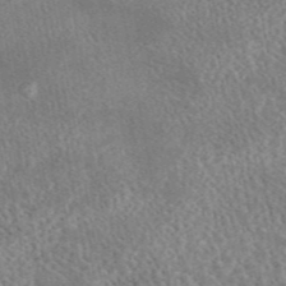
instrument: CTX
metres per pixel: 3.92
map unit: eAb
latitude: 44.6679
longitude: 124.8975
